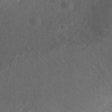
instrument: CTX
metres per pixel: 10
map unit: Nhe
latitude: -41.7100
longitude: -111.1214
